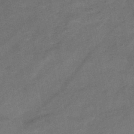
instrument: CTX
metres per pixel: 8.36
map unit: HNb
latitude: -47.0486
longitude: -35.7638
